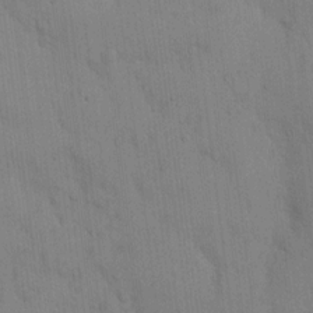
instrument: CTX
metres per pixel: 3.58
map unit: Hto
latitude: 13.9528
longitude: -61.2348
